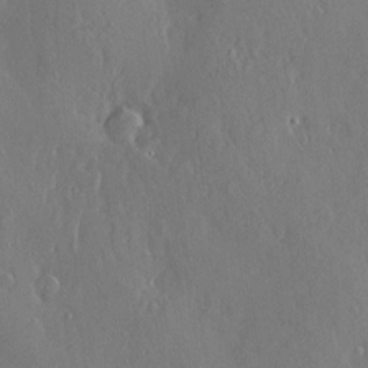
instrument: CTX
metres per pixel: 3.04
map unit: Nve
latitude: -7.4643
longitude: 173.4832
